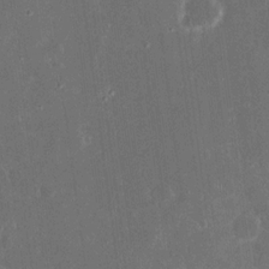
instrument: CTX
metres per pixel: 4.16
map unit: eHh
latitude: 17.0270
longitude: -73.0459
